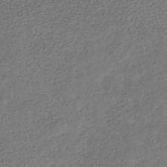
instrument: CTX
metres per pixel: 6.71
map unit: eHb
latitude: -31.5588
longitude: 73.4076
